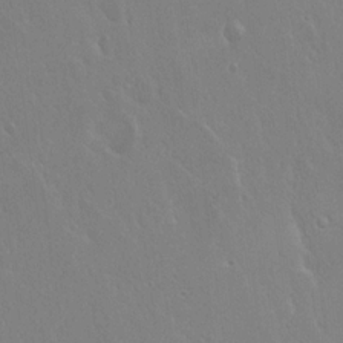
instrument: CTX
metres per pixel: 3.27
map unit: Hto
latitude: 17.8205
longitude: -58.1389
